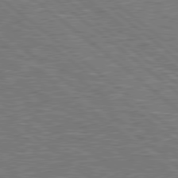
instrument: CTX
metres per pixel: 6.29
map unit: Hpe
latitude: 78.8947
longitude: -170.1200
